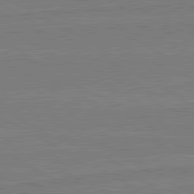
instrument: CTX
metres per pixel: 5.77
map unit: lApd
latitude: 80.6868
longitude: 168.3306
